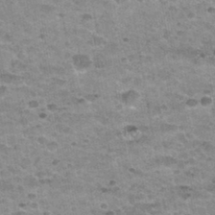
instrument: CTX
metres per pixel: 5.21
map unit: Nhu
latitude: 32.4790
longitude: -52.9136
